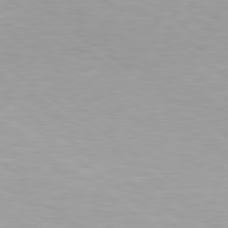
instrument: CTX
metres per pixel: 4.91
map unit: Hpe
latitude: 79.5560
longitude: -129.3859
